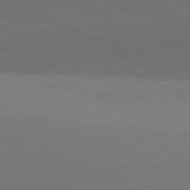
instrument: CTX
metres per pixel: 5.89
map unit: lApd
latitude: 81.5560
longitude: 136.9163
